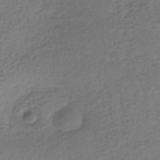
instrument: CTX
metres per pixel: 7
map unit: lHb
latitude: -35.9556
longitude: 60.5952
